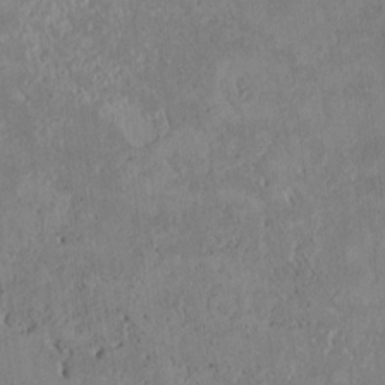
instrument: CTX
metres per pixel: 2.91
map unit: Htu
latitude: 2.7435
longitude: 148.8030
